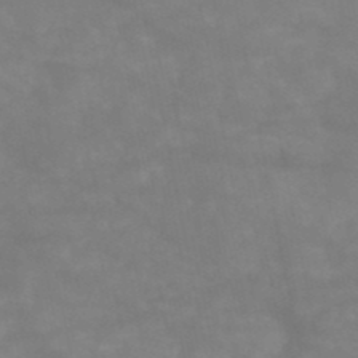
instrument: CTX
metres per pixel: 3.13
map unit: HNb
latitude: -49.1054
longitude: -38.7246
